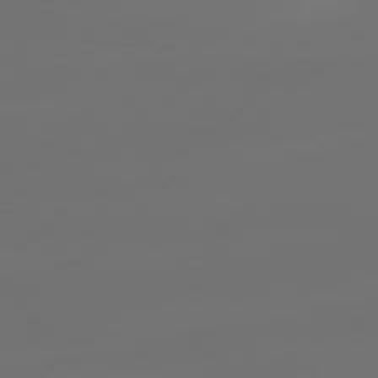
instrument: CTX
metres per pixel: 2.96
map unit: Hpe
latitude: 76.6301
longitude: -130.2901
